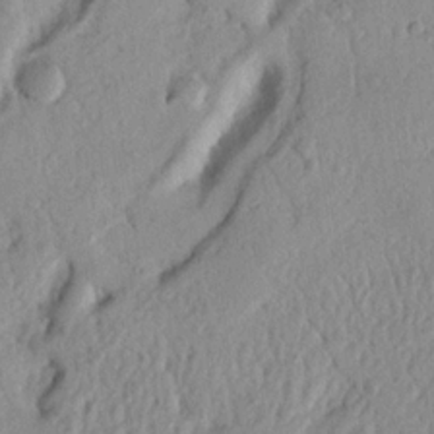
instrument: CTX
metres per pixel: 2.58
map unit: Nhu
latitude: 19.7638
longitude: -76.9891
